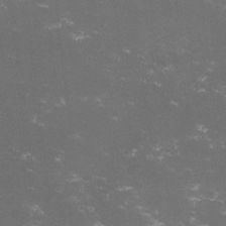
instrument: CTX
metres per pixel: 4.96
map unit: lHvf
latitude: -14.3496
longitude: -101.9339
